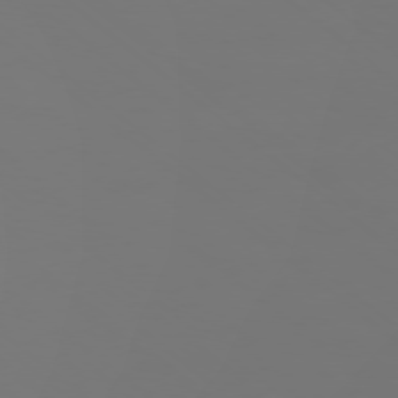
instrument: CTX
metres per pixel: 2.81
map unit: Ap
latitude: -78.3495
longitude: -94.9136
